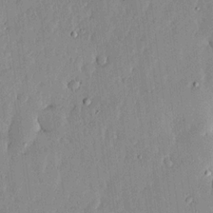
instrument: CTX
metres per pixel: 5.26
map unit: lHvf
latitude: 18.4034
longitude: -116.3467
